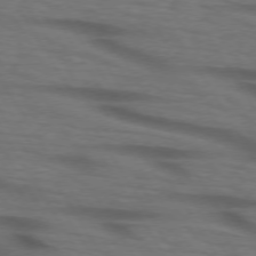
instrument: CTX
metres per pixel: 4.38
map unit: lApd
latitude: 73.6883
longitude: -73.8206
